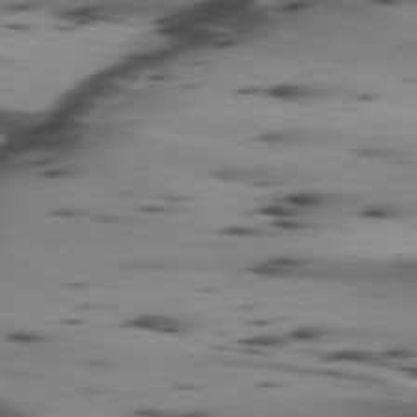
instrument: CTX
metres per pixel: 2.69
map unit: lApd
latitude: 74.7057
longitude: -65.0836
